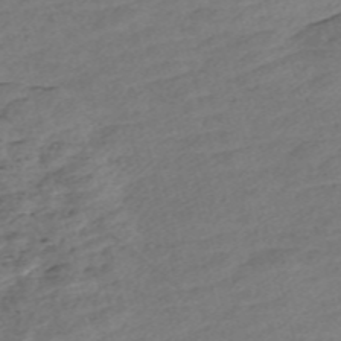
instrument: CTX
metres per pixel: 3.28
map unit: Nve
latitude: -57.9556
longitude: 54.2173
